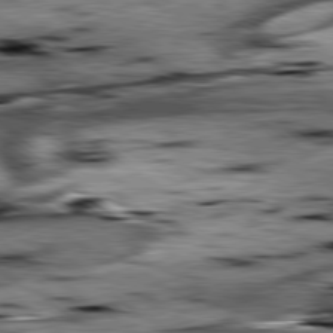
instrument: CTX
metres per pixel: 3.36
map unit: lApd
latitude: 79.5749
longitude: -48.5735
